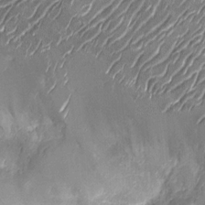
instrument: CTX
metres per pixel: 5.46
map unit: Nhu
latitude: -13.3132
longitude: -23.1214
